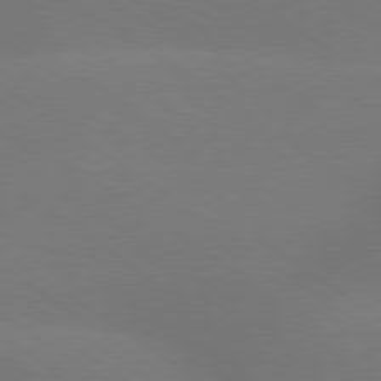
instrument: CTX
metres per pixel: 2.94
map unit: lApd
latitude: 79.2726
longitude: -151.9339
